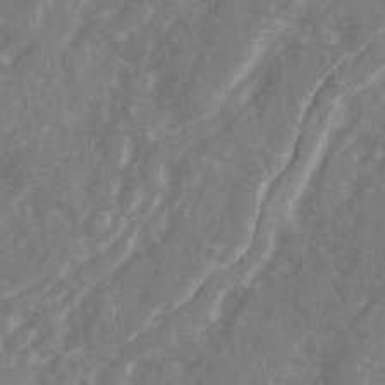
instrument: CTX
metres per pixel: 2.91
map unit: Ave
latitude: 20.8380
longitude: -130.6113
